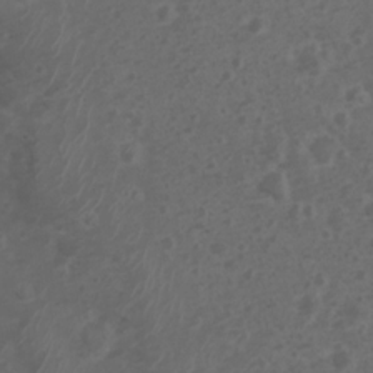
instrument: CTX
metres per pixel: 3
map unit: Nhu
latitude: 3.3481
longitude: -14.9892
